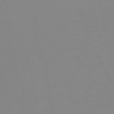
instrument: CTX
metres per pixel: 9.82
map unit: eHh
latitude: -53.6721
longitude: -24.9135
